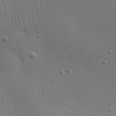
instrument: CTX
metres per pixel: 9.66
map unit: eHh
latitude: 23.1970
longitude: -69.3482
